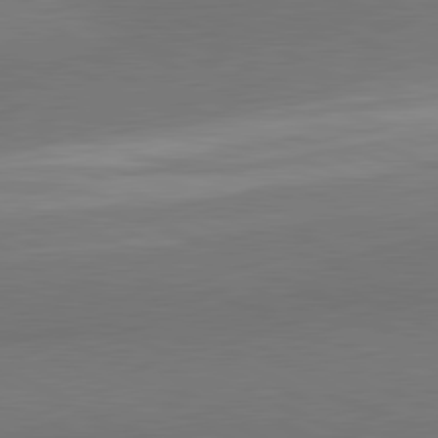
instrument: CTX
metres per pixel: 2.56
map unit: lApd
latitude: 81.4048
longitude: 157.0297
